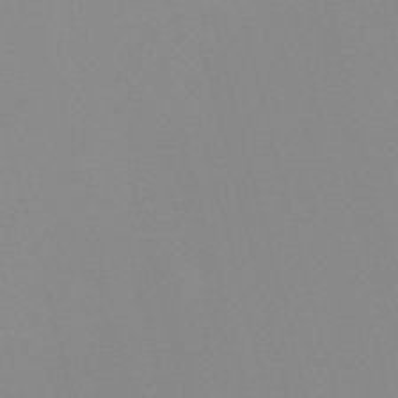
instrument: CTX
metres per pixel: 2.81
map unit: Nve
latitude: -57.8044
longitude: 60.4062
